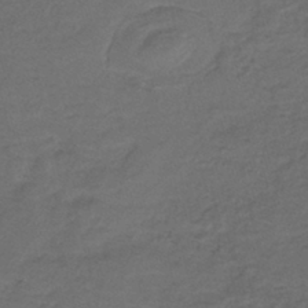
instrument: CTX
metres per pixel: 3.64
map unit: HNb
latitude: -43.9745
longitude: 50.5952
